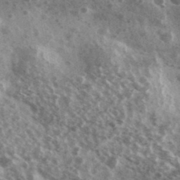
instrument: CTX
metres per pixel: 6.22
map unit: Ave
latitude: 38.6490
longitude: -108.2522
